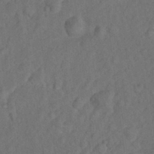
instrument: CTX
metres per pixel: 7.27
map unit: Nhu
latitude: 10.3656
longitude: -25.9339
